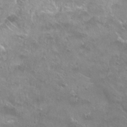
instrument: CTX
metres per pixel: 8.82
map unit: Hto
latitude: 24.6490
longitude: -37.1970
